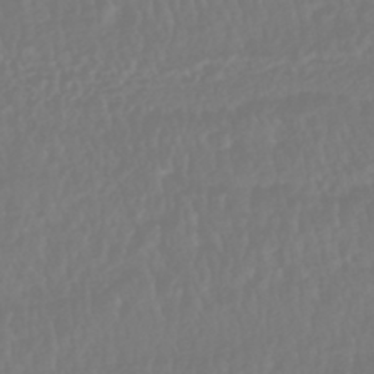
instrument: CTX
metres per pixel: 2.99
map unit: HNhu
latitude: -46.3495
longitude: 104.0094
